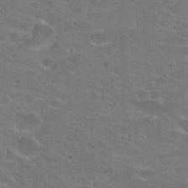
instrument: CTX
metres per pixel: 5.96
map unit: Hto
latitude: 22.3656
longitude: -43.8394
